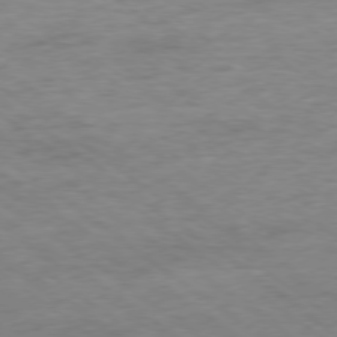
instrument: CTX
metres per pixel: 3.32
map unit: Ap
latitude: -78.2172
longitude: -82.0255
